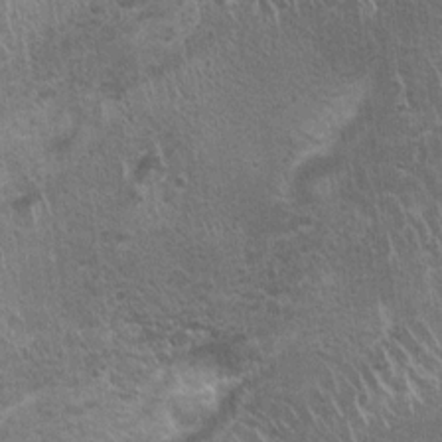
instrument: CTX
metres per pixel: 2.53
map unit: Nhu
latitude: 0.8002
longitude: -17.4615
